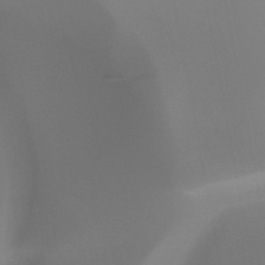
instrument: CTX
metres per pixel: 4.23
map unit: HNhu
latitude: -47.6910
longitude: 30.1794
